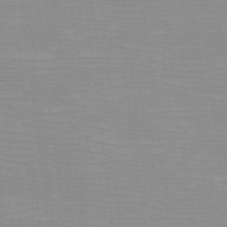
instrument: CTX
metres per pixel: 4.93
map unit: eHh
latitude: -5.1431
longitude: -83.3103
